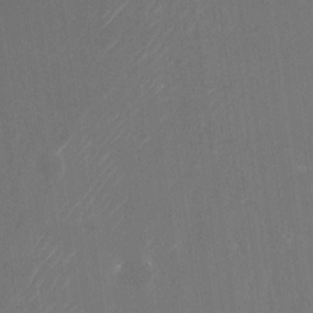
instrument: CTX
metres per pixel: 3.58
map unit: Nhu
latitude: -25.0864
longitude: -72.0444
